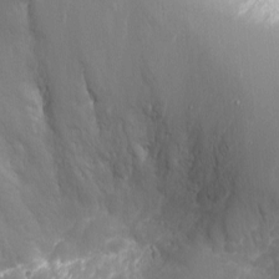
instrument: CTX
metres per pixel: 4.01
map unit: Nhu
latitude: -9.6344
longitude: -78.6680
